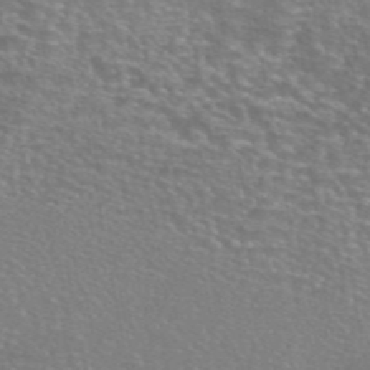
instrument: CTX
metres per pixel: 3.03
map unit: eAb
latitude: 45.8772
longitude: 106.4062
